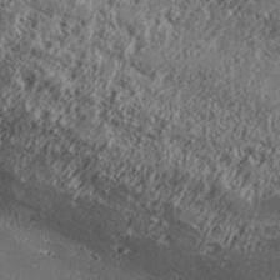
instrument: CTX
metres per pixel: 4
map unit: Aa
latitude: 32.6113
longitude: -134.6112
